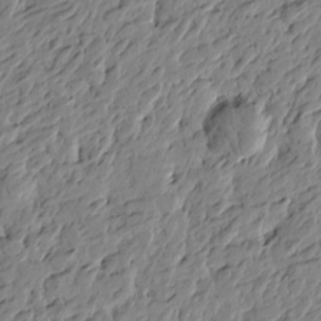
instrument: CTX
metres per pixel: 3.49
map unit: Htu
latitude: -4.1416
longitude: -178.9325
